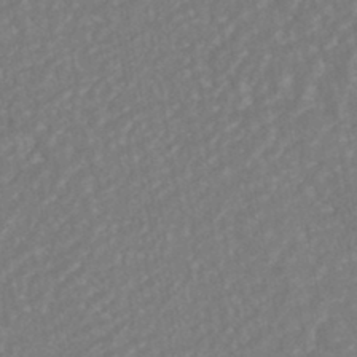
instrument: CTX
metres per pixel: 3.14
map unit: HNhu
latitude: -44.4818
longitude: 104.1794
